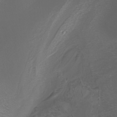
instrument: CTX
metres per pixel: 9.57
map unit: Nhu
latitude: -7.2754
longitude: -91.5938
